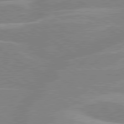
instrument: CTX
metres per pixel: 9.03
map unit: lApd
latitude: 80.0822
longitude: -122.5546
